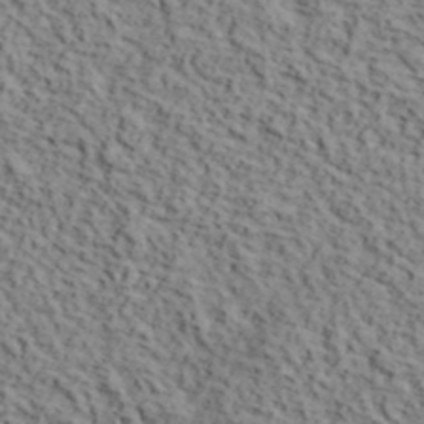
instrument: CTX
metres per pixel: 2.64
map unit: lHvf
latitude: 39.6694
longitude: -87.7449
